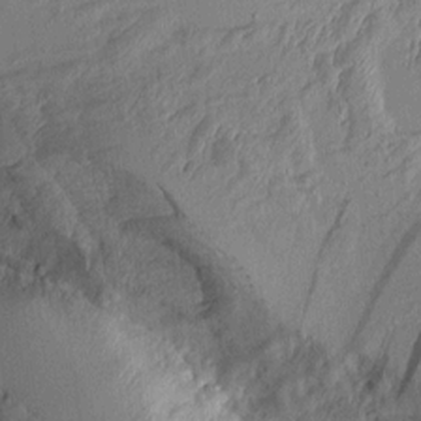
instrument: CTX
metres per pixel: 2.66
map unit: Aa
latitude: 9.5938
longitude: -128.1011
